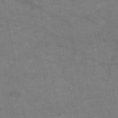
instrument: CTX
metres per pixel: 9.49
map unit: HNb
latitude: -55.3888
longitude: -40.0822
